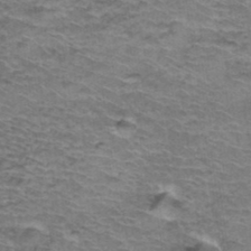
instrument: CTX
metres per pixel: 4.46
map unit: Hto
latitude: 36.9703
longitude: -43.2348
